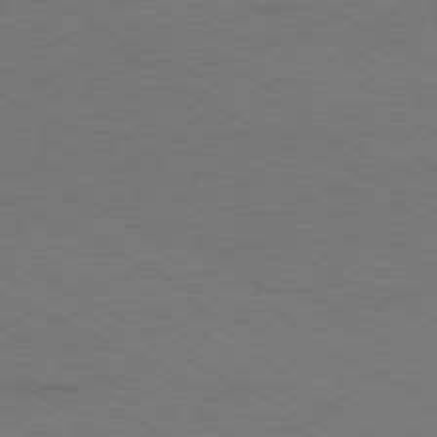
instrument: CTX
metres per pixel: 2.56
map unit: Ap
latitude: -80.6330
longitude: -93.7638
